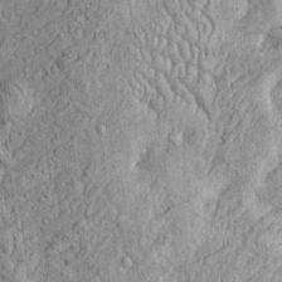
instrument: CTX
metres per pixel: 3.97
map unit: Htu
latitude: -5.1053
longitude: 157.1431
